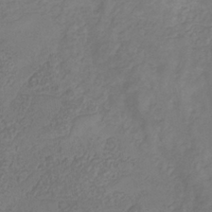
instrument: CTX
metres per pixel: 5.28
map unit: HNhu
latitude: -29.5210
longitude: 68.0283
